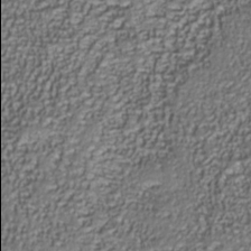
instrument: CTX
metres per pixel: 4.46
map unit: Nhu
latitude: -37.8044
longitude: -81.9906
